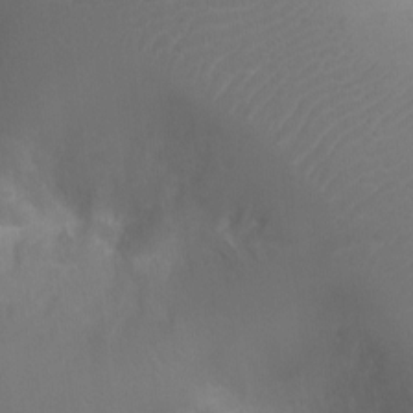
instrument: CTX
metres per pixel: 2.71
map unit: Ht
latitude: -2.9919
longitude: -16.2145
